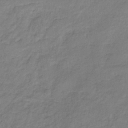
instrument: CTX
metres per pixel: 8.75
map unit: eHb
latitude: -30.5196
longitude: 62.5573
